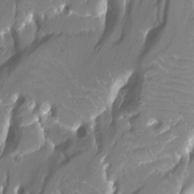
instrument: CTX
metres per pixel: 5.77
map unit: Htu
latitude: -12.3873
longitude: -71.5749
